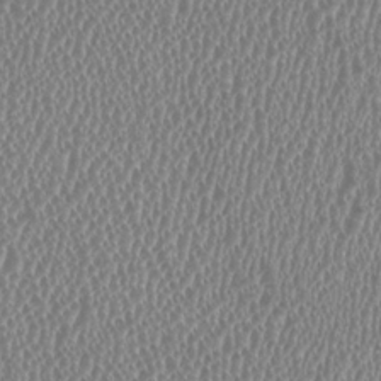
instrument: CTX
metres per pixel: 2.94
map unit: HNhu
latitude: -0.1228
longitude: 0.2173
